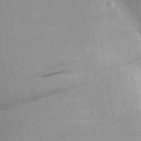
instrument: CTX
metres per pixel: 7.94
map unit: Aa
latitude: 26.5735
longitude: -136.3279
